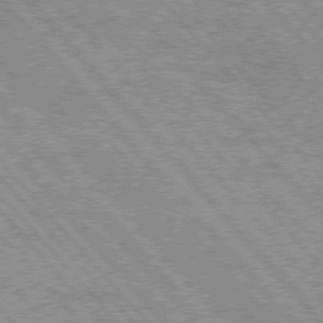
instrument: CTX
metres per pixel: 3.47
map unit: Hpe
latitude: 75.7072
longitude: -150.9702
